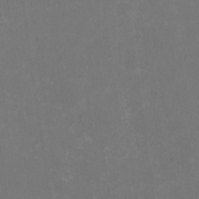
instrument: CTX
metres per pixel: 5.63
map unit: HNhu
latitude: 1.1970
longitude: -0.3467
